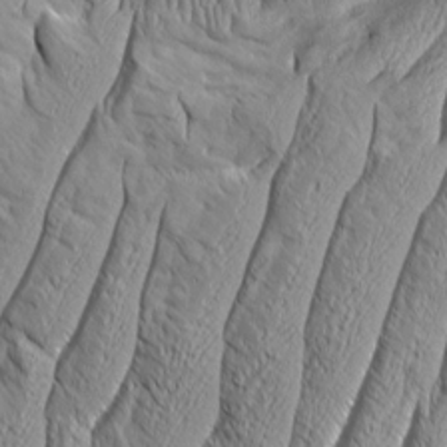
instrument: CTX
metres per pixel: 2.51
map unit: Aa
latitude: 7.8772
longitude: -129.7261
